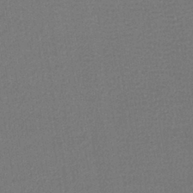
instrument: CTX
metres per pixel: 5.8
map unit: lHb
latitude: -40.2739
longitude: 71.0487
